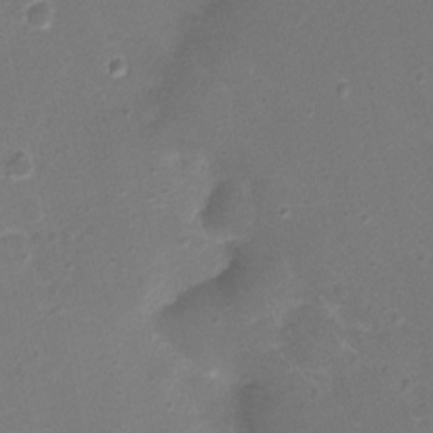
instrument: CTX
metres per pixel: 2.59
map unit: Nhu
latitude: 1.8205
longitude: -15.9151
